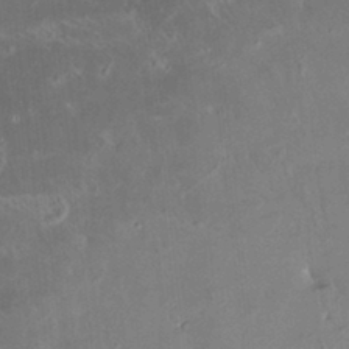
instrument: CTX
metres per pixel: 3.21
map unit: HNhu
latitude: 4.5735
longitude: 14.1228
